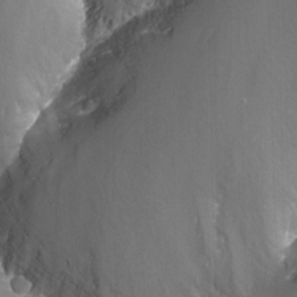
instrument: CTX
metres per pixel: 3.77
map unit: Nhu
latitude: -13.8989
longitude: -65.2537
